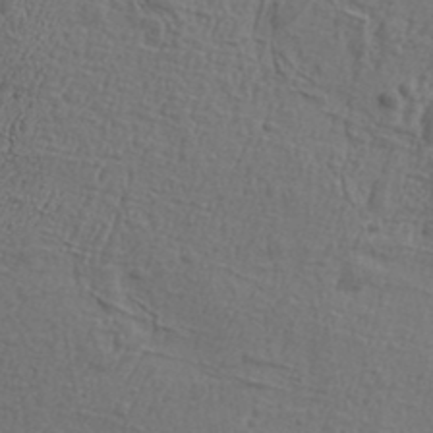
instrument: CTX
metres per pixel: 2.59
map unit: Aa
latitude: 33.0836
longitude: -134.3656
